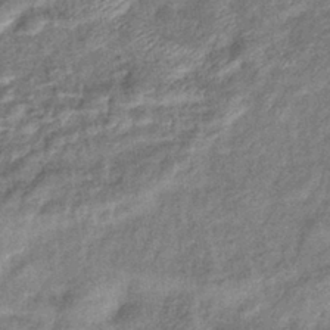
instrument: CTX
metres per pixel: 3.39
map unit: eHb
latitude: -39.8234
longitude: 80.9920
